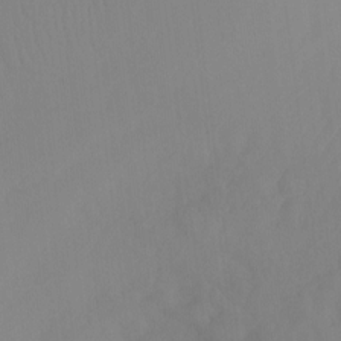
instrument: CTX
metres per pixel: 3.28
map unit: Ht
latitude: -8.0283
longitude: -31.0837
